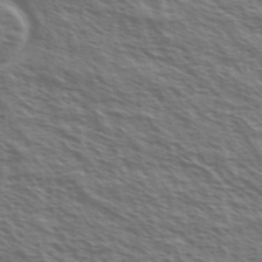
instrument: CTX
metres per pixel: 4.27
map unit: Ave
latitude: 37.7639
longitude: -109.6882
